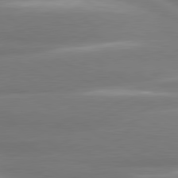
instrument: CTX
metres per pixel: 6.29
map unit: lApd
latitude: 80.5357
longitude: -135.1781
